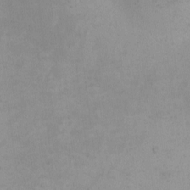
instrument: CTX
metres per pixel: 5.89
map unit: eHh
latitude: -1.9556
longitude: -79.5182
